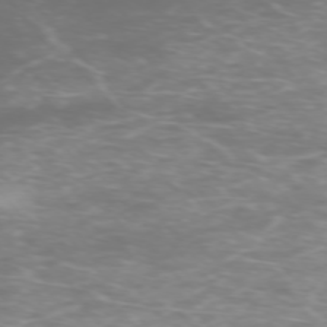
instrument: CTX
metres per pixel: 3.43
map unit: Ap
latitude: -75.4266
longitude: -77.0269
